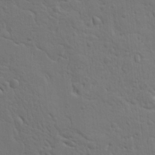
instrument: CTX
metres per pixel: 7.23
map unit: Ht
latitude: 9.8583
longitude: -76.5168
